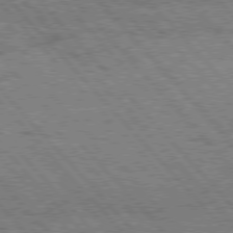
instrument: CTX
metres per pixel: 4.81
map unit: Hpe
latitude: 76.4412
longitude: -150.8002
